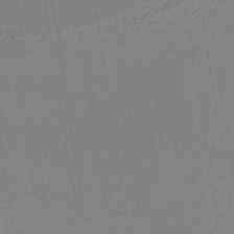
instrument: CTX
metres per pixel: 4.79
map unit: lHb
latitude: -34.6141
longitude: 63.7666
